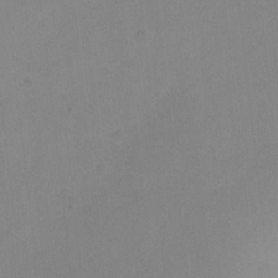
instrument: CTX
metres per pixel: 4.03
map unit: Hto
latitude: -6.4440
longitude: -48.5357
